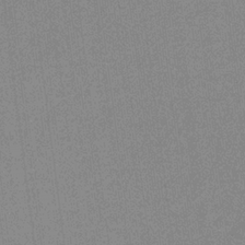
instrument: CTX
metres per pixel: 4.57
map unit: lHb
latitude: -31.8044
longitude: 66.0850
